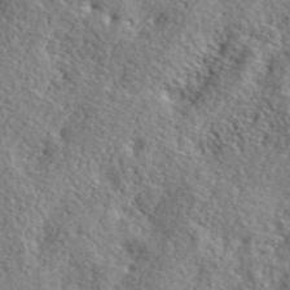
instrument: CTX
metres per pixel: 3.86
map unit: lHvf
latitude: 41.3103
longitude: -87.7638
